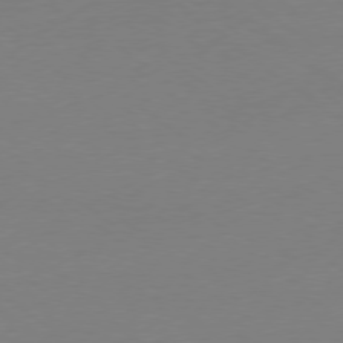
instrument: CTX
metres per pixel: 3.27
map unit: Ap
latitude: -78.8597
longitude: -98.0255
